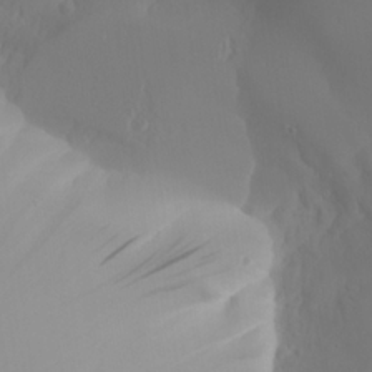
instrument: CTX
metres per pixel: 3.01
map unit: Aa
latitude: 24.7057
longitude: -127.1781
